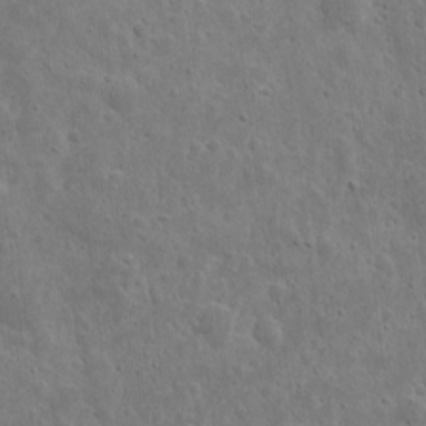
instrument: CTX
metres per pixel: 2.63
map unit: eHh
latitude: 10.3278
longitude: -73.1781
